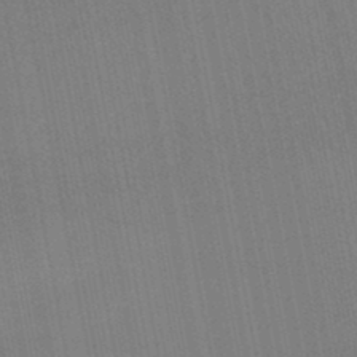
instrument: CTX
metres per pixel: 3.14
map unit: lHb
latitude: -47.3509
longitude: 68.4062
